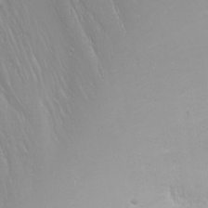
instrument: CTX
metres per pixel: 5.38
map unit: Nhu
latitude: -6.4440
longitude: -88.1200
